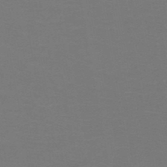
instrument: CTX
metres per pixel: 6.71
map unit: HNb
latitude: -48.9920
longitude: -46.1389
